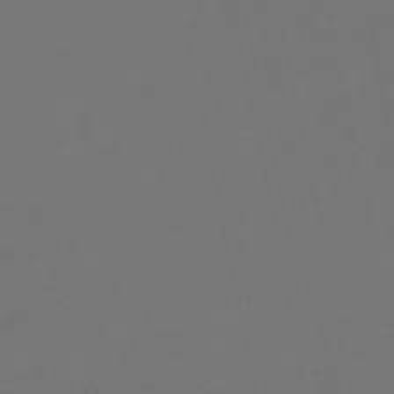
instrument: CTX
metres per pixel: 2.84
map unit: eHb
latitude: -50.2550
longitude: 78.8030
